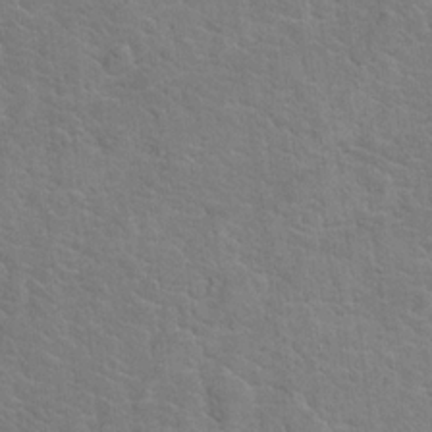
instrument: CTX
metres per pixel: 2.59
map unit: Hto
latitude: 19.1025
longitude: -43.8772
